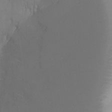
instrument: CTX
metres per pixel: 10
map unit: Ht
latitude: -6.5951
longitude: -29.5182
